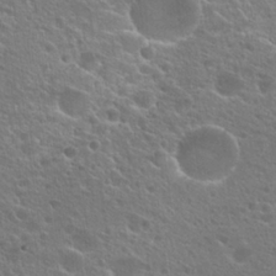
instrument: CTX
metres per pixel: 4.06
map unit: Hto
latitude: 25.1025
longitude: -44.9513
